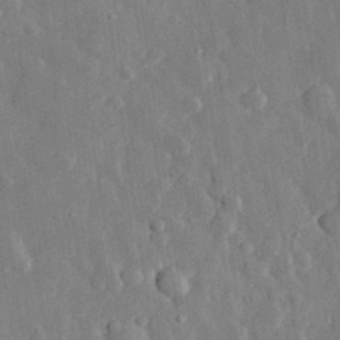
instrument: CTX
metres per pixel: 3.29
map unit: eHh
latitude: 29.0647
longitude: -79.6127
